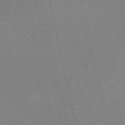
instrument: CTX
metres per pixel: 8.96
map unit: HNb
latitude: -54.4440
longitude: -41.3103
